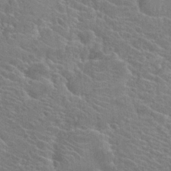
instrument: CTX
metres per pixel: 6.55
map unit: Hto
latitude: 23.4615
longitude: -40.7057
